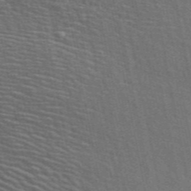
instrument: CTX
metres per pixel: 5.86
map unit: ANa
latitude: 48.3656
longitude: -75.4804
